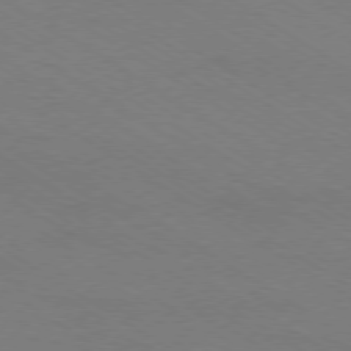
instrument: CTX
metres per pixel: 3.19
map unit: Ap
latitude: -79.0864
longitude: -84.3656
